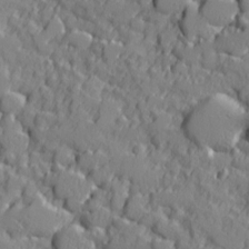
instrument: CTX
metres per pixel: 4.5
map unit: Ave
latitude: 11.3482
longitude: -101.4427
